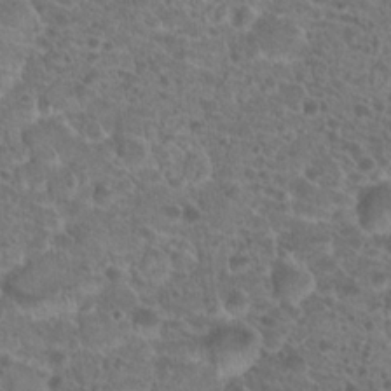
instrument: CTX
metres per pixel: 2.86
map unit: Hto
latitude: 19.6127
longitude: -41.0647
